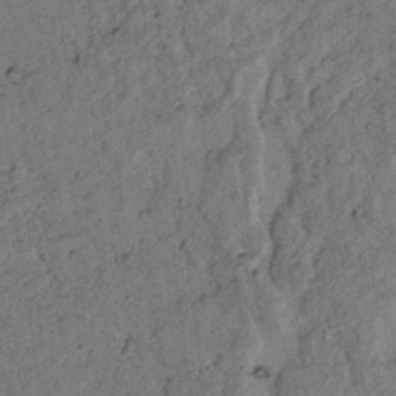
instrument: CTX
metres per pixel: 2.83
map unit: lAvf
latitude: 4.8569
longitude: 158.9730
